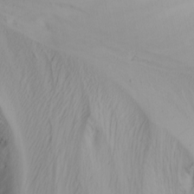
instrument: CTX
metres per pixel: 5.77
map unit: Nhu
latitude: -4.9163
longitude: -69.9906
